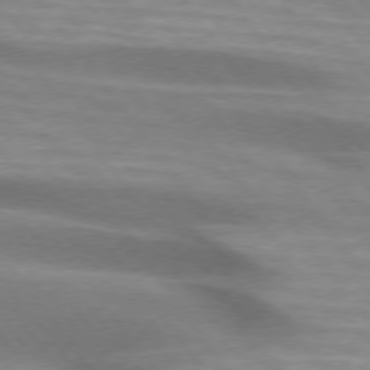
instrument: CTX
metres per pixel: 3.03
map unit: lApd
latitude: 74.5924
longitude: -50.1766
